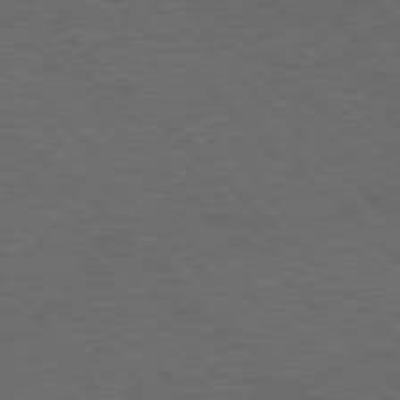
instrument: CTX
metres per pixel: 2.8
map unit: lApd
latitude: 77.5371
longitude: -60.2144
